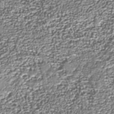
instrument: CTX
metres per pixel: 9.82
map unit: Nhu
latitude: -38.8219
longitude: -83.3103
